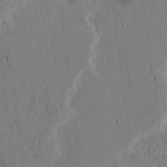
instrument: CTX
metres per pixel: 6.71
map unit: Ave
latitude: 24.1577
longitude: -133.2726
